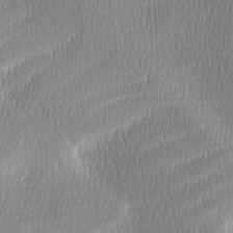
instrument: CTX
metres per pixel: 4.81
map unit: Ave
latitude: -6.4629
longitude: -122.8758
